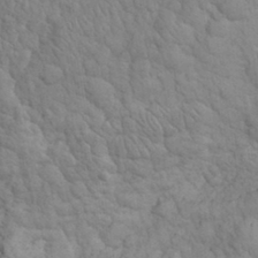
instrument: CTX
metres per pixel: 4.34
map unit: eHh
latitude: 32.3089
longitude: -67.1970
